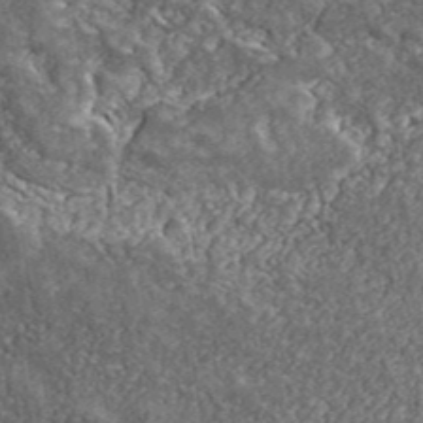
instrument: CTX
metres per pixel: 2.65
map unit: eHh
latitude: 42.5168
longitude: -90.6868
